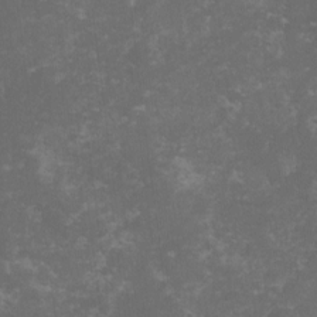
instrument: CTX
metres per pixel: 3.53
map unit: lHvf
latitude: -13.7856
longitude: -99.1025
